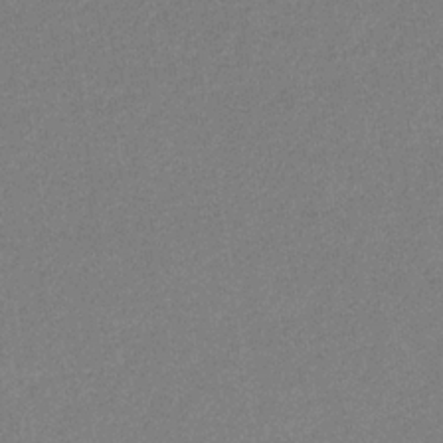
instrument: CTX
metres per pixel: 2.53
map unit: eHb
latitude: -32.0094
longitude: 67.8422
